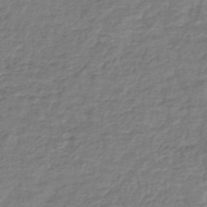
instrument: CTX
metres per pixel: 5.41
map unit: lHb
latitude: -42.2739
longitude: 70.2173
